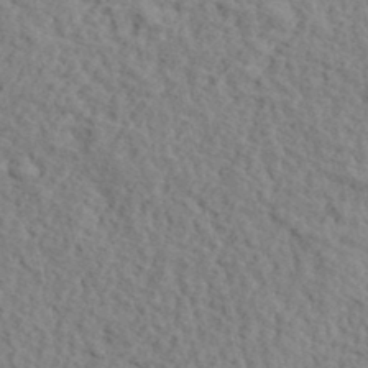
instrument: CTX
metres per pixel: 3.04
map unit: eHh
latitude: 37.0648
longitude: -78.9136
